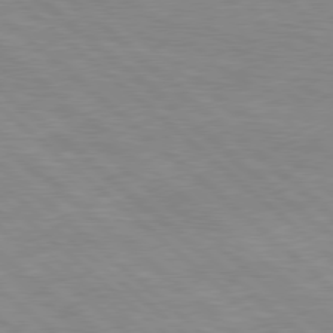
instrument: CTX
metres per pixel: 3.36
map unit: Hpe
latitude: 77.8961
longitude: -123.6127
